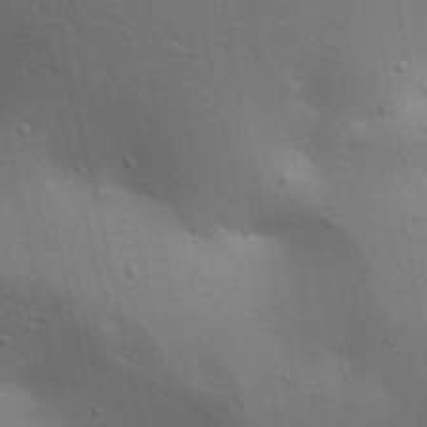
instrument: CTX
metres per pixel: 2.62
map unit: lAa
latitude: 18.4979
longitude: -138.8947
